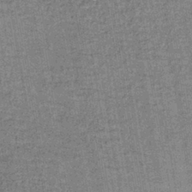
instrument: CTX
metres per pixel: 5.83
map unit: lHb
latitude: -39.2943
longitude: 60.6707
